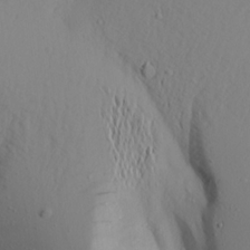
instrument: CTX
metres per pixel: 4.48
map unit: Aa
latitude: 19.7638
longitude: -144.2711
